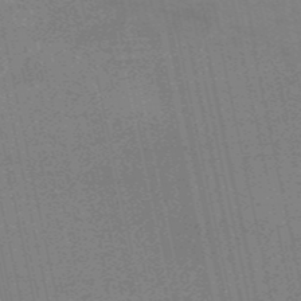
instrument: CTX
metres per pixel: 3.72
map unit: HNb
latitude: -53.2187
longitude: -47.2348
